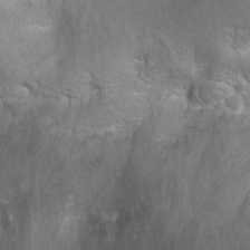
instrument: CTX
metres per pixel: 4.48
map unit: Ht
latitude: 4.1200
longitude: -21.2348
